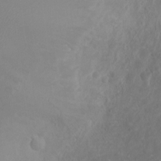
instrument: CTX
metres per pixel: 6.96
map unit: Ht
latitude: 1.6505
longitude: -20.4601
